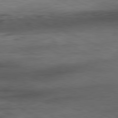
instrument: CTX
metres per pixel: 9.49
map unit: Ap
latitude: -81.4455
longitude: -81.4426
